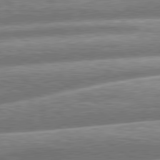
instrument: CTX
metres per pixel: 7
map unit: lApd
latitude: 79.9906
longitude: -160.0822
